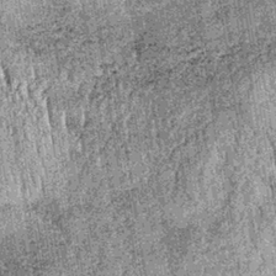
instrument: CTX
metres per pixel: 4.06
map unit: lHb
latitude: -37.2376
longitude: 67.1998
